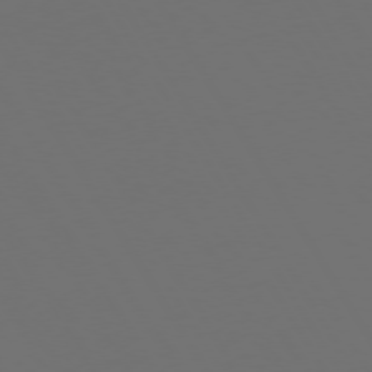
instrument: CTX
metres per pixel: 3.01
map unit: Hpe
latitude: 73.1026
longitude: -128.1767
